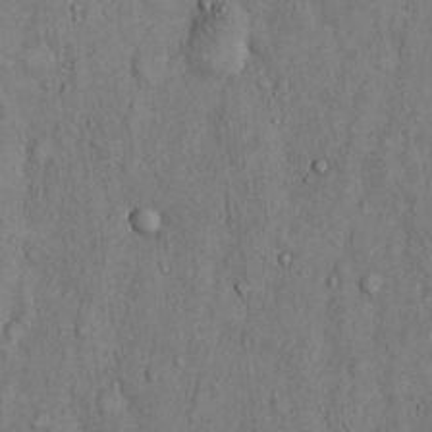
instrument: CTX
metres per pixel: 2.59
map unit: Hto
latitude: 13.8583
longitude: -58.1200
